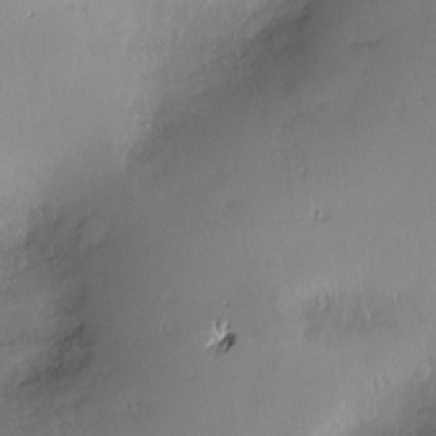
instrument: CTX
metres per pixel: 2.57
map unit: Nve
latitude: -8.9731
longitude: 173.1998
